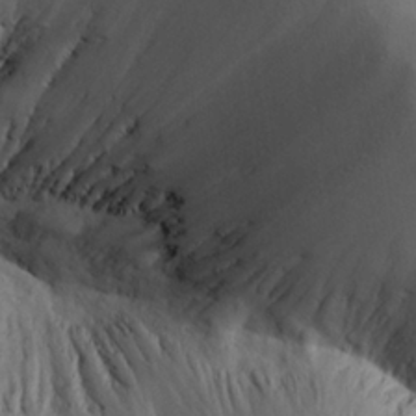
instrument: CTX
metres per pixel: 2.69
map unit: Aa
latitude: 25.2914
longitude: -128.0633
